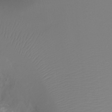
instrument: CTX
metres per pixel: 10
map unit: Ht
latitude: -15.3132
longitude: -49.3293
